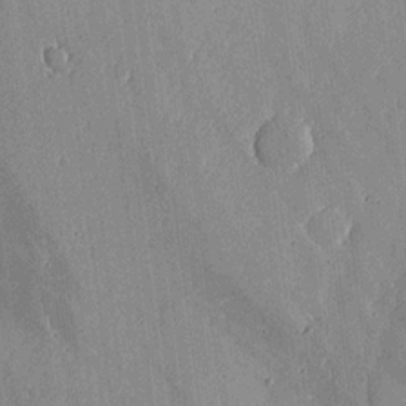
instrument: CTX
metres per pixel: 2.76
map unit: lHvf
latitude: 20.0444
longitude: -115.1214
